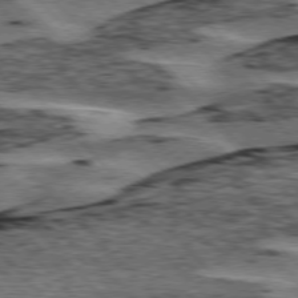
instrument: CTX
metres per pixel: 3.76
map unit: lApd
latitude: 76.4223
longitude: -78.2334
